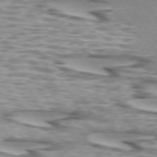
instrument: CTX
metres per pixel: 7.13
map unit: lApd
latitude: 73.4616
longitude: -56.7246
